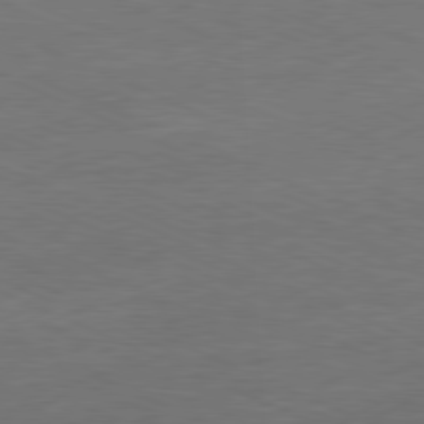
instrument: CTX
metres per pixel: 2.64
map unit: Ap
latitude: -81.6155
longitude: -84.6113
